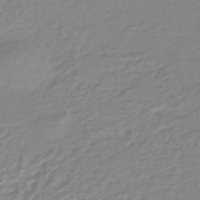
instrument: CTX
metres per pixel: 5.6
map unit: eHb
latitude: -45.3321
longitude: 89.7288
